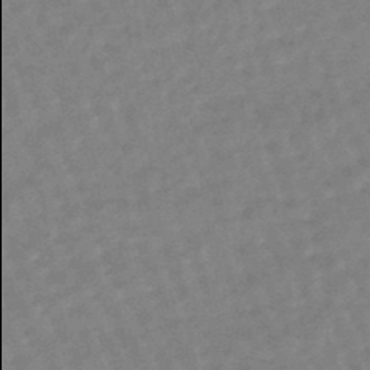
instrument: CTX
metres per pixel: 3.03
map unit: eHb
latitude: -46.2550
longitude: 82.0094
